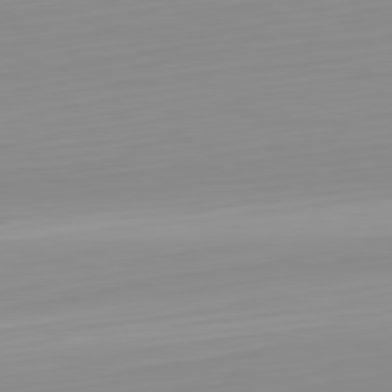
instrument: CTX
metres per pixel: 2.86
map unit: Hpe
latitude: -82.3873
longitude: 17.6722
